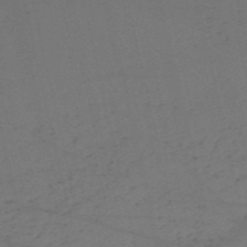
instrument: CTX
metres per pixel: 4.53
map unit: HNb
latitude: -55.2754
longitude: -41.8961
